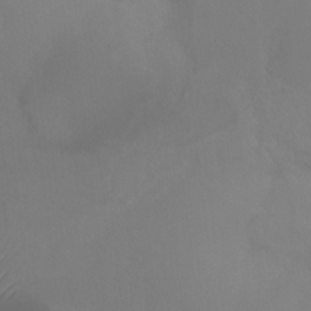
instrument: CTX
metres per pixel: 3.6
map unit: Ht
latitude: -7.5210
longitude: -29.7260
